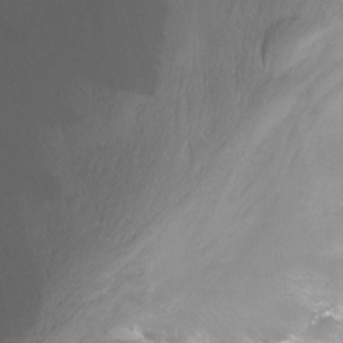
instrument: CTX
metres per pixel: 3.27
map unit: Nhu
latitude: -13.0864
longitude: -57.6315
